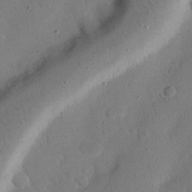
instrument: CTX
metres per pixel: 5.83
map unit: Nhu
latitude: 25.4804
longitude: -73.0270
